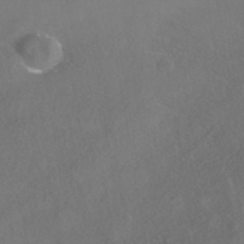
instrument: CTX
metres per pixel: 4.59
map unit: HNhu
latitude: -40.9730
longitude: 100.9163
